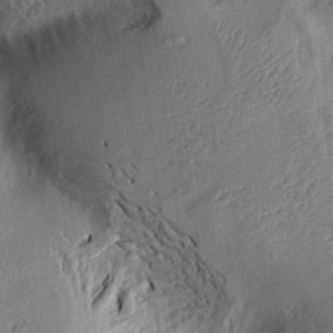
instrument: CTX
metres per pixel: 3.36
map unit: Aa
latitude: 16.0255
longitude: -148.5168
